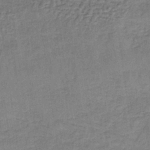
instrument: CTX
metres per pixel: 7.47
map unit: HNb
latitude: -35.8800
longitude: 57.3132
